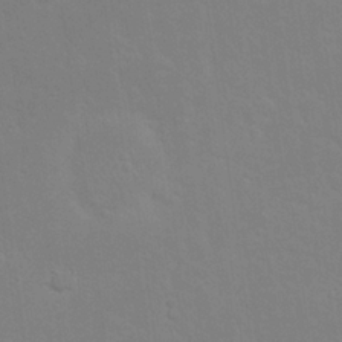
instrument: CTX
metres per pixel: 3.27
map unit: Nhu
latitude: 23.3671
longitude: -71.3481
